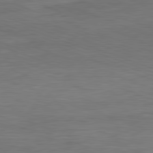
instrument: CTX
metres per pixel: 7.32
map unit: Ap
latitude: -82.0661
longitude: -79.5938
